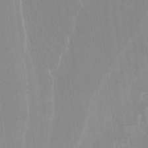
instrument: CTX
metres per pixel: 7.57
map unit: Htu
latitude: -12.2929
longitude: -46.8191
